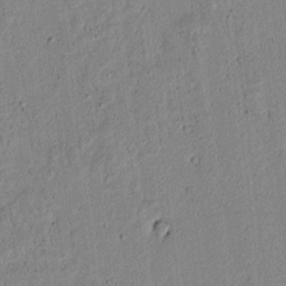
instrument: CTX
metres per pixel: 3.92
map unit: lAvf
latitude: 6.7057
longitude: 168.5384
